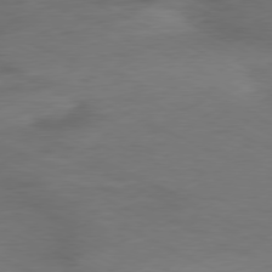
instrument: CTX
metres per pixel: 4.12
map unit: Ap
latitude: -77.1809
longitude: -75.1403
